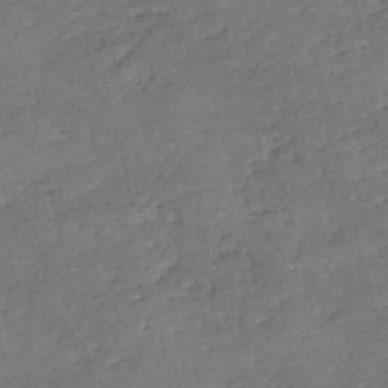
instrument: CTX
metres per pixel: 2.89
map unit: eHh
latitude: -55.0109
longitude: -91.0647
